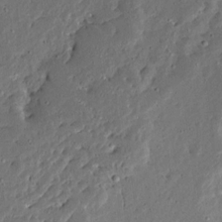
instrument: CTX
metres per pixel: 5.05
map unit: Ave
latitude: 13.9528
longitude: -138.0822
